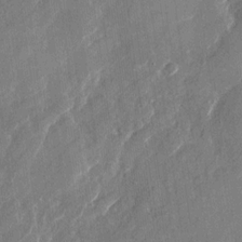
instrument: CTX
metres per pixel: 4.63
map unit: Nhu
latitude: -28.3873
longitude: -72.7247
